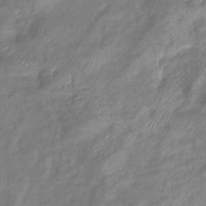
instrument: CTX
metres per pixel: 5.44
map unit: eHb
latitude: -38.7463
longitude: 78.5007
